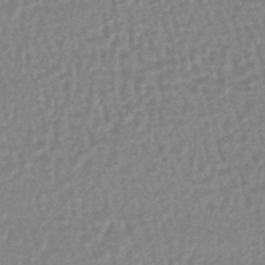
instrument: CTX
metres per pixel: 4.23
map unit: lHb
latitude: -44.3117
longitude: 74.4440
